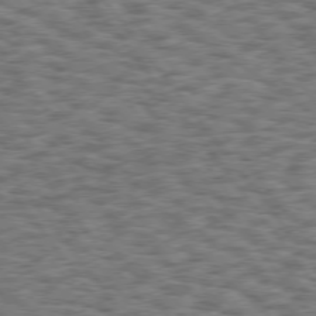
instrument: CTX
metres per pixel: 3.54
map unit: Hpe
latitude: 75.4804
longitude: -134.4412
